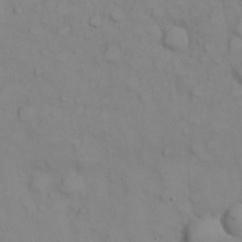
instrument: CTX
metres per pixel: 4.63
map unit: eHh
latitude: 22.8758
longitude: -62.3090
